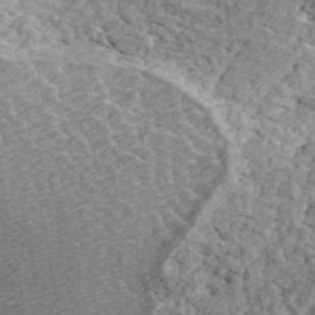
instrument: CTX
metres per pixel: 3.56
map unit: ANa
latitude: 45.8206
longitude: 37.4265
